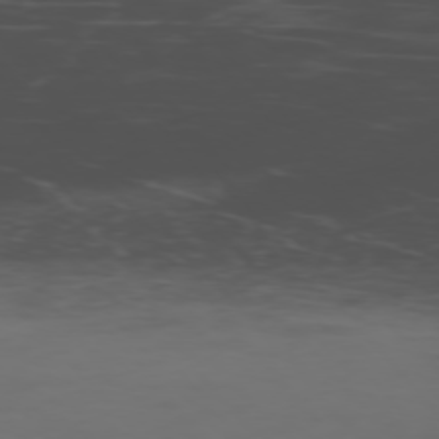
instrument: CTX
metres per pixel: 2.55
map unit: Ap
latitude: -76.3684
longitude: -66.5167
